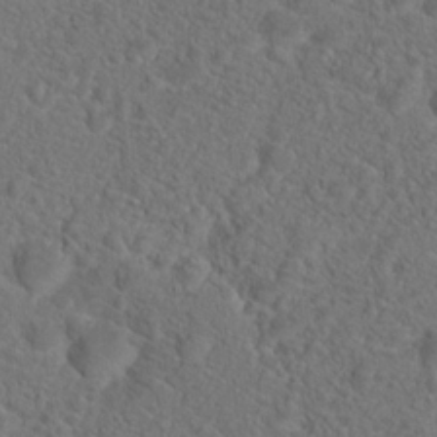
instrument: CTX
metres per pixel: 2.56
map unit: Hto
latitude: 19.3481
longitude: -39.2915
